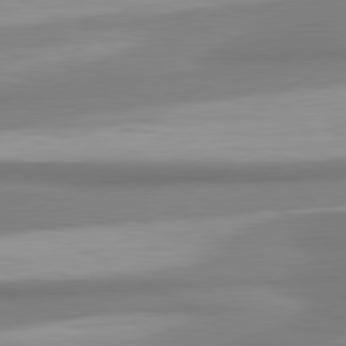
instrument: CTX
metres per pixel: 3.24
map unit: lApd
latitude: 80.8758
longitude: -175.8961
